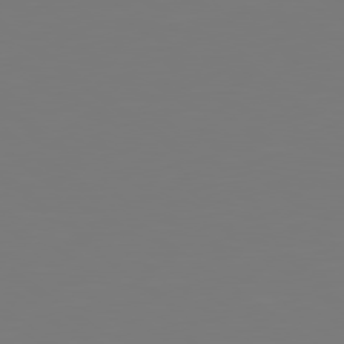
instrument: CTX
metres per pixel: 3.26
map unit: lApd
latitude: 79.1592
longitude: -175.3104
